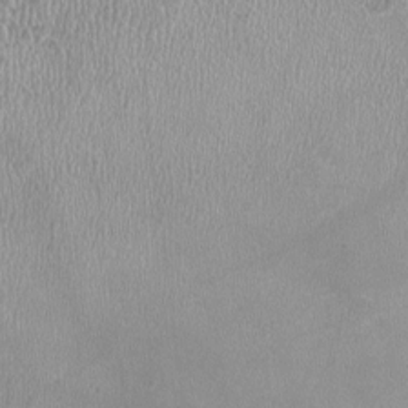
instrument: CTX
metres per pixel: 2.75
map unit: HNhu
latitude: -2.3306
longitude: 0.2551
